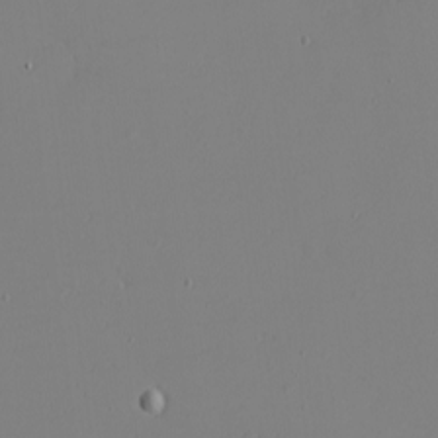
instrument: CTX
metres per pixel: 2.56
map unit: eHh
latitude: -6.3495
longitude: -80.5357
